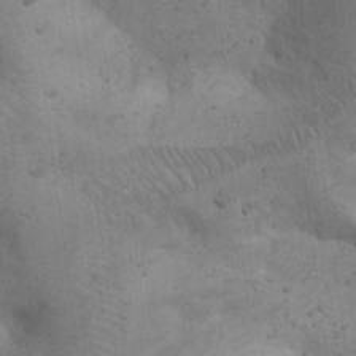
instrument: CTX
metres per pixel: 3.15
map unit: Hto
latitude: 13.5749
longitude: -55.9339
